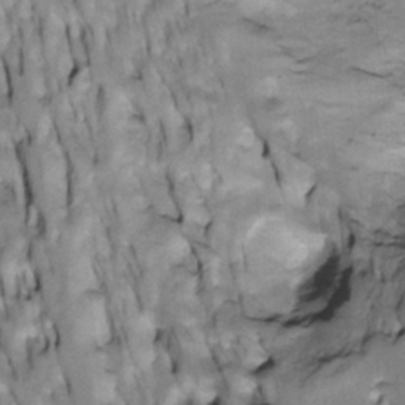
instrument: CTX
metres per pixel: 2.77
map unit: Htu
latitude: -4.3684
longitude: 150.2928
